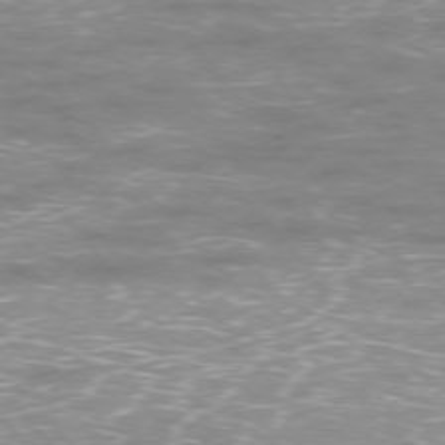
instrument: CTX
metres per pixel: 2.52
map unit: Ap
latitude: -76.5385
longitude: -61.8961
